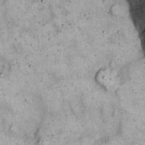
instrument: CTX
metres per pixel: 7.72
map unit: Nhu
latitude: 22.3278
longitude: -67.7638
